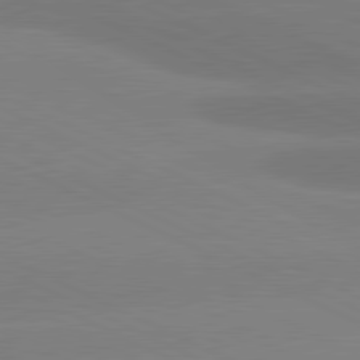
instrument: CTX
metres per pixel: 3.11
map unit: lApd
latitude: 81.1970
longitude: -154.8191
